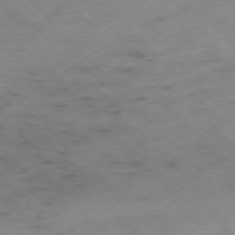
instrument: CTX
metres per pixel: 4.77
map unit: Hpe
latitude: -76.8030
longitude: -17.0081
